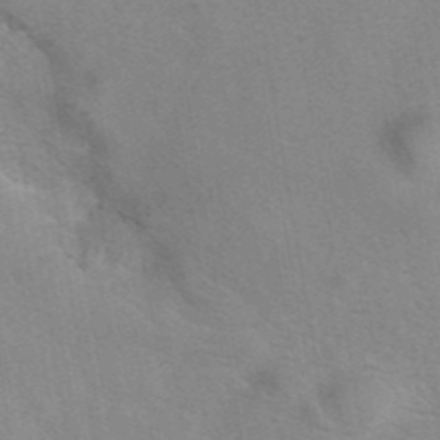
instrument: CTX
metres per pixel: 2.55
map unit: eAb
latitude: 41.9528
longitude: 107.1431
